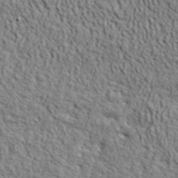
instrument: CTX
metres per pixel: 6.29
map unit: ANa
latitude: 42.5924
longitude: -87.2159
